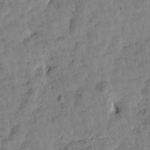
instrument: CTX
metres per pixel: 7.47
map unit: Htu
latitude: 1.9528
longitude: 178.6896
